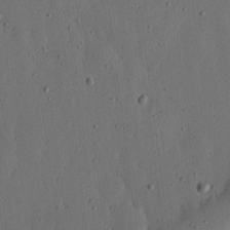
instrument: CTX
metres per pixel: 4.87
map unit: lHvf
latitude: 19.1403
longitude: -114.9702
